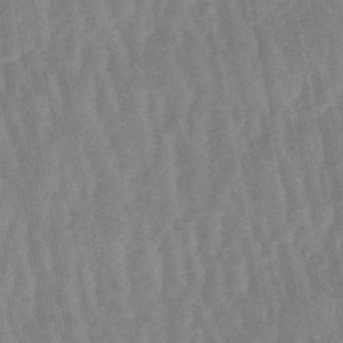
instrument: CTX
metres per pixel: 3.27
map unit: lHb
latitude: -48.4629
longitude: 71.5777
